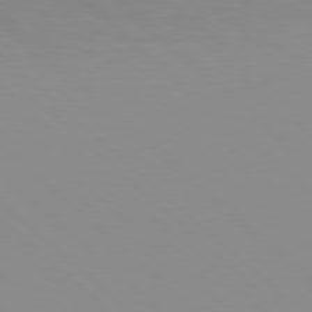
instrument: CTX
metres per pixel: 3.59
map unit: Hpe
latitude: 77.8394
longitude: -165.3860
